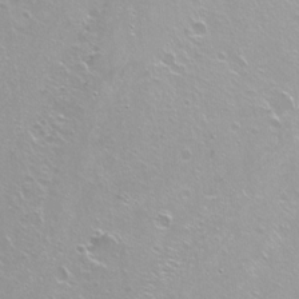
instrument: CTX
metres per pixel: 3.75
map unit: Hto
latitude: -7.2376
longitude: -46.6302
